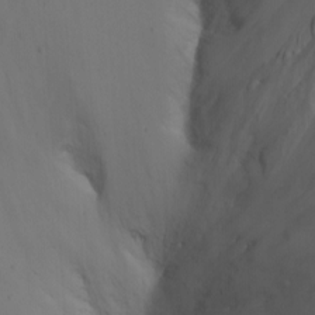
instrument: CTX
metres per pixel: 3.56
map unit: Nhu
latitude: -8.3495
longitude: -66.1955
